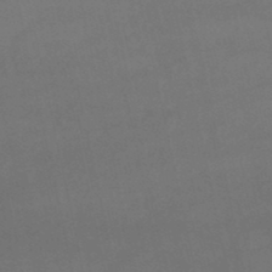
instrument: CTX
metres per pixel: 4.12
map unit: lHb
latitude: -47.8044
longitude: 70.4251
